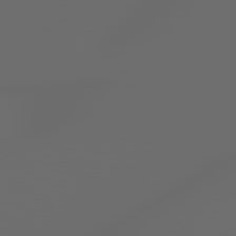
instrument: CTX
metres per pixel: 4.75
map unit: Hpe
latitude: 77.9150
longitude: -176.6679
